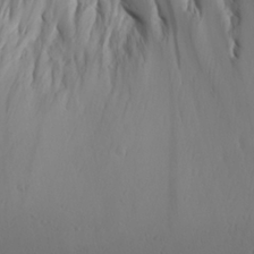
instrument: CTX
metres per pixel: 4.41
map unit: Ave
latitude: 23.3104
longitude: -135.5371
